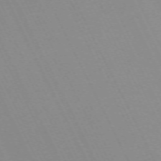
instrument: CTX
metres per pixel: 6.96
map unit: Hpe
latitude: -70.5196
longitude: 16.3307
